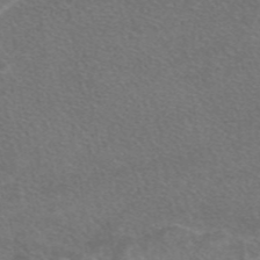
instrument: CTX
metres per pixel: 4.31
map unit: eAb
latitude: 47.4616
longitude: 115.4643
